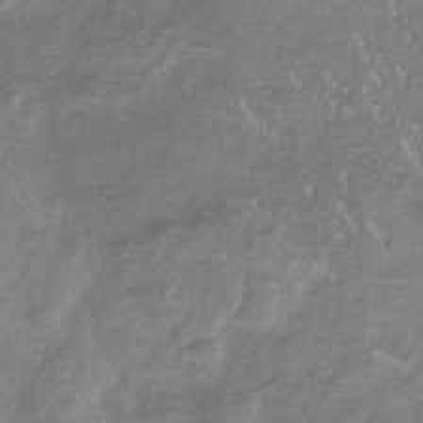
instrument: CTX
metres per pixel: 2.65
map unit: HNb
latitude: -33.2754
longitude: 59.1620
